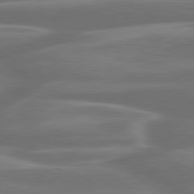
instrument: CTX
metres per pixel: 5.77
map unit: lApd
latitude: 79.9339
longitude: -127.3482
